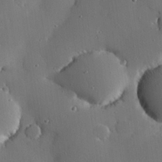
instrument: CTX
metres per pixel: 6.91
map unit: eHh
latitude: 22.6868
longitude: -91.2537
